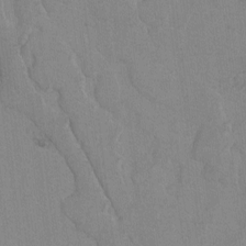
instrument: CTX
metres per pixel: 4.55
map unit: lAvf
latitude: -6.5196
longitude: -114.0822
